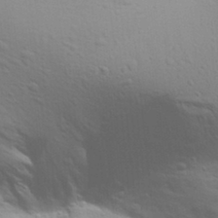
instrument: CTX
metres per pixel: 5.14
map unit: Aa
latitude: 30.0822
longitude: -139.4237
